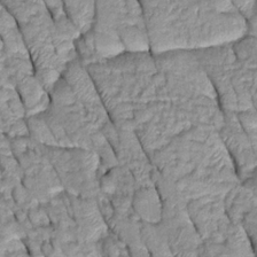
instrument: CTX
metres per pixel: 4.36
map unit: Htu
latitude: -0.1984
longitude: 150.4062
